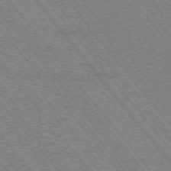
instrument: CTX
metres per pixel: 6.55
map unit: Hpe
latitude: -75.8234
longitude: -13.8206
